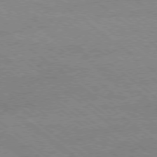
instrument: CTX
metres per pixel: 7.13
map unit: Ap
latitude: -79.0864
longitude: -83.9339
